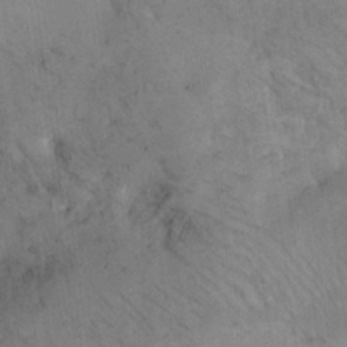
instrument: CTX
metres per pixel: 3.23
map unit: eHh
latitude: 21.2726
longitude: -60.3278
